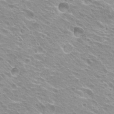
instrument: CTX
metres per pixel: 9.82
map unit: Hto
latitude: 20.1200
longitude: -33.5749
